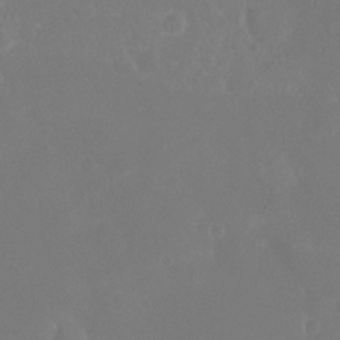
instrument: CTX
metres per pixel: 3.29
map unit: Nhu
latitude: -21.1242
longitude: -58.4412
